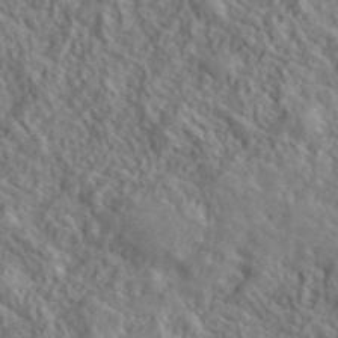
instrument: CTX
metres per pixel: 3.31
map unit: lHvf
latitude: 39.8583
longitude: -89.5560
